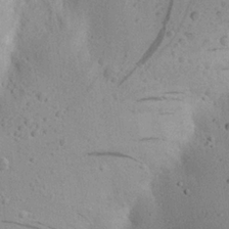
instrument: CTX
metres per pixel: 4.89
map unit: eHh
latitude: 24.9513
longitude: -72.4601
